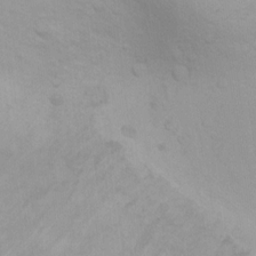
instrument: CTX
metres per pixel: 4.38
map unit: Ht
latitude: 5.9339
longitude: -28.9513
